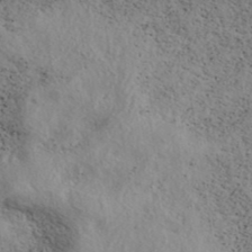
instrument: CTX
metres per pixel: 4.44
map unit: eAb
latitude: 39.5749
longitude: 113.1620
